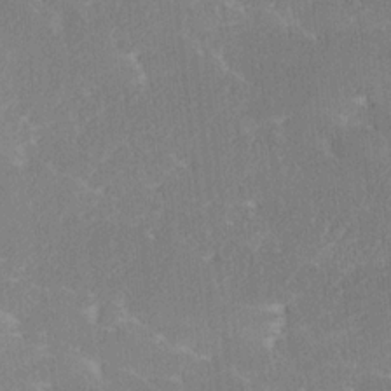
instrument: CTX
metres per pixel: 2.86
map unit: Ave
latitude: 18.1955
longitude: -137.3104
